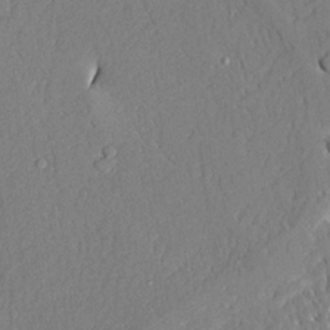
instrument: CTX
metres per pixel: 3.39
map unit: Ave
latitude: 22.1956
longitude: -128.4223
